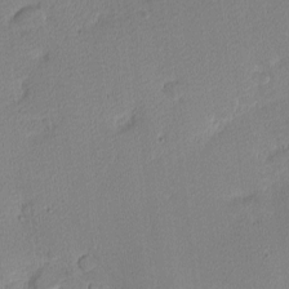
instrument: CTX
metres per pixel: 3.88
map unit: eHh
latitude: -3.0675
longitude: -83.5560
